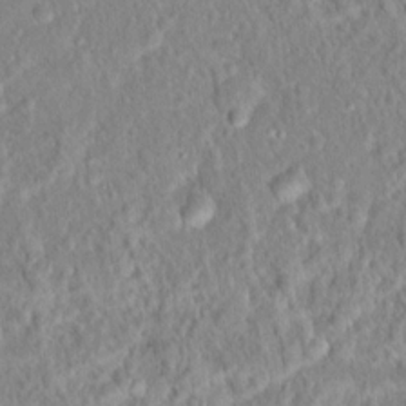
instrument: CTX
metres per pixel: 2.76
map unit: Hto
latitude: 16.1011
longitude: -41.4237
